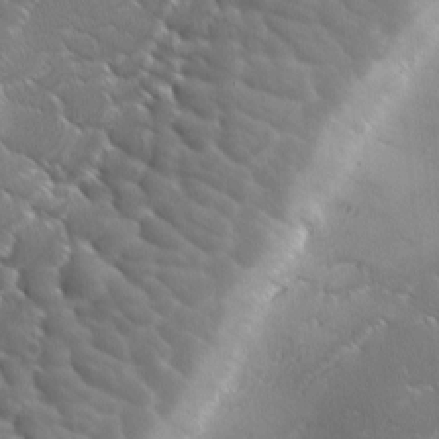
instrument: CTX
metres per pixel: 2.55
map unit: Ave
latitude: 1.6505
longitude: -113.8016
